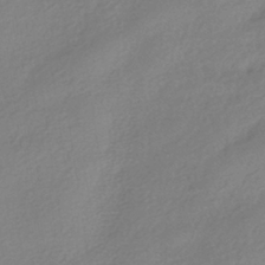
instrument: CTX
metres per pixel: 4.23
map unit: HNhu
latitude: -40.8597
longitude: 94.0661
